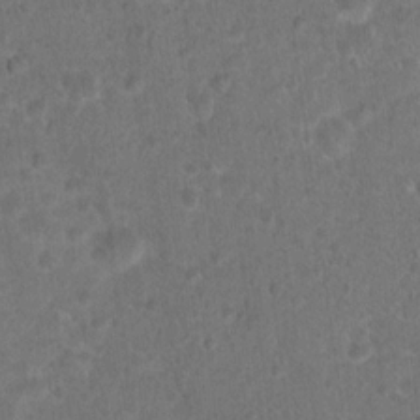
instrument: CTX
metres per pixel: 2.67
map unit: Hto
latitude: 17.7261
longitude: -41.1403
